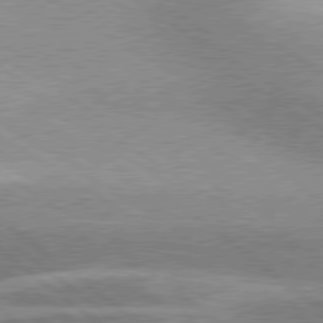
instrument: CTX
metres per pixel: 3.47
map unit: Hpe
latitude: 79.3860
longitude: -152.7813
